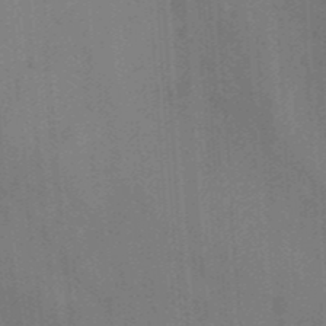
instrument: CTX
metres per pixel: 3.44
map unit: ANa
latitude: -38.1795
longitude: 98.3117
